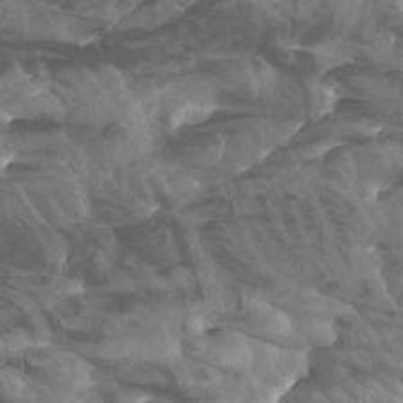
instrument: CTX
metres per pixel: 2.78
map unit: Htu
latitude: -5.1809
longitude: -75.9906
